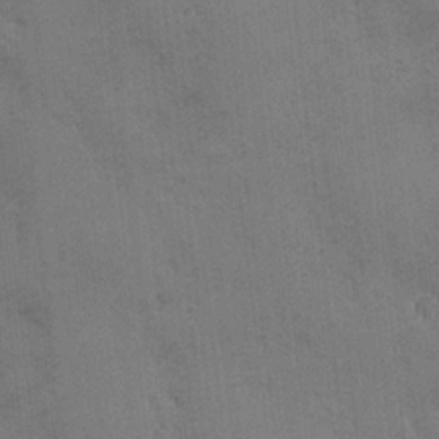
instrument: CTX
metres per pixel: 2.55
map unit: Ave
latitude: -7.5399
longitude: -120.3090
